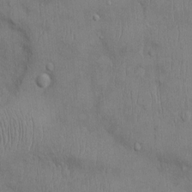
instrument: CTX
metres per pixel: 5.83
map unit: Ht
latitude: -3.5399
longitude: -14.6302
